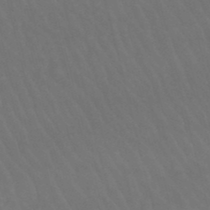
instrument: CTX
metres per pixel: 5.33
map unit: lHb
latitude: -47.1242
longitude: 77.3888
